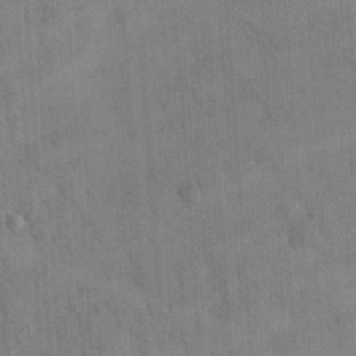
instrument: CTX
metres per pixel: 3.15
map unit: eHh
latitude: 25.1970
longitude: -65.4993
